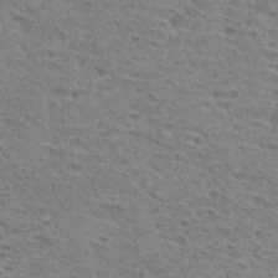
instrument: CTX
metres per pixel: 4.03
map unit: Hto
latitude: 30.8380
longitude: -47.9339
